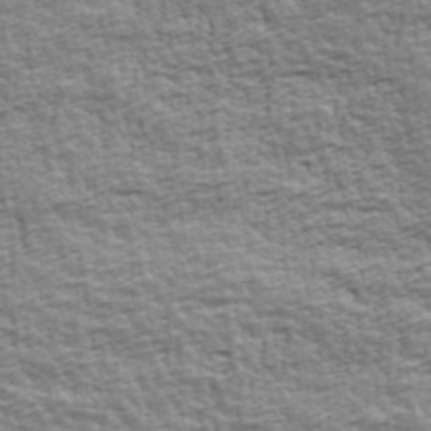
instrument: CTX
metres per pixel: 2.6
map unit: Ave
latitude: 42.7624
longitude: -112.3089
